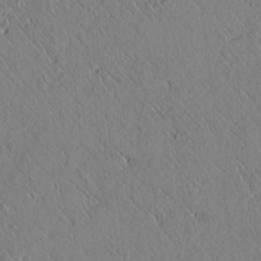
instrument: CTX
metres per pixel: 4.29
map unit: lAvf
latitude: 6.7246
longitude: 159.6910
